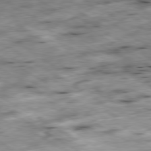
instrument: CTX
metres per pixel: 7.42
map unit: Hpe
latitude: -80.2362
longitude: 22.7652
